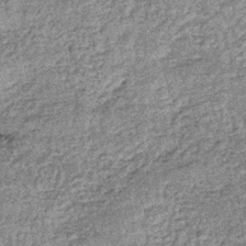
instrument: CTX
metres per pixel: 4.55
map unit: lHb
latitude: -36.3306
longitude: 66.3873
